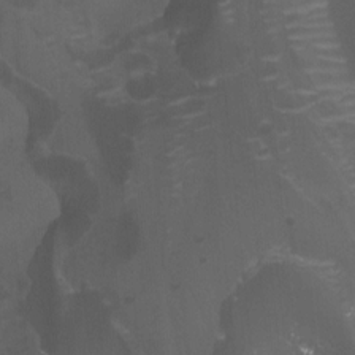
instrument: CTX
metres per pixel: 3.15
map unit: Nhu
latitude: -12.8786
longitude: -65.6127
